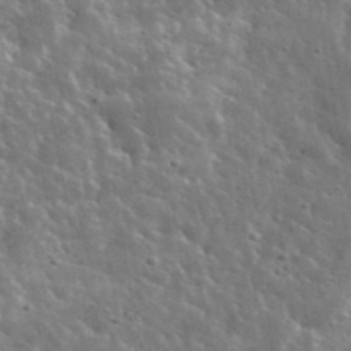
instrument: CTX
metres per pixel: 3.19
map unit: lHvf
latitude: 36.2523
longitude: -88.6302
